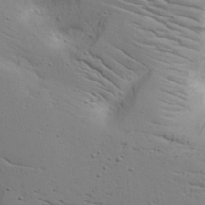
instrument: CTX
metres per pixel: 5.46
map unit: lAvf
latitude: 16.7435
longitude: -125.5749
